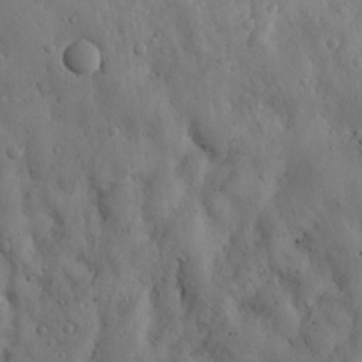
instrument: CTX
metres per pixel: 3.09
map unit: Nhu
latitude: 18.8947
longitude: -76.9324
